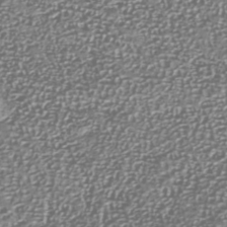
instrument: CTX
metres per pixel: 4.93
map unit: Nhu
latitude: -40.3873
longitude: -81.9339
